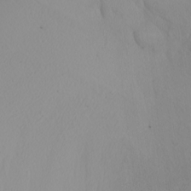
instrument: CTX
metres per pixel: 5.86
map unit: Nhu
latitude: -4.2739
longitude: -93.9528
